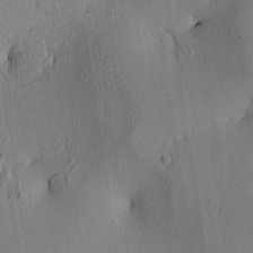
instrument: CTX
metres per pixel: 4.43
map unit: lAa
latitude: 5.8583
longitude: -113.4048
